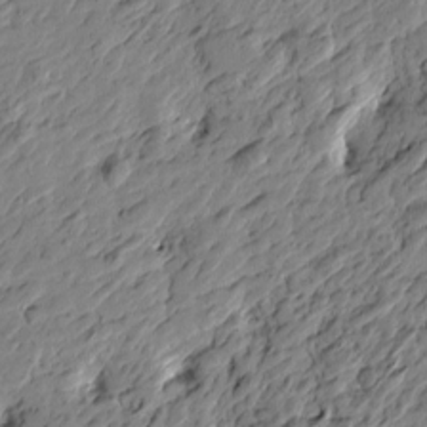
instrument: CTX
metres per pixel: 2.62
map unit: Htu
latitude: -3.4265
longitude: -178.8191
